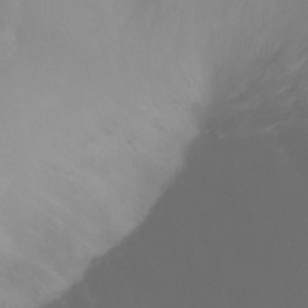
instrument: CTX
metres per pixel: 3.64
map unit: Ht
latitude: -17.2943
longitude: -47.2726
